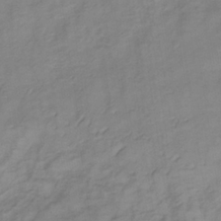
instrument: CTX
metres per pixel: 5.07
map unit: lHb
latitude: -35.0864
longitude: 72.3684
